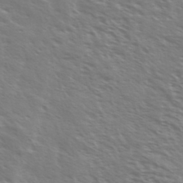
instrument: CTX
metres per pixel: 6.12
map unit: Ave
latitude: 37.2537
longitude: -111.1025
